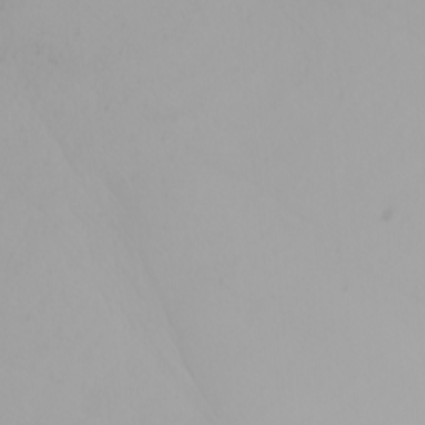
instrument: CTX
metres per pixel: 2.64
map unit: Nhu
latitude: -4.8786
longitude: -94.1011
